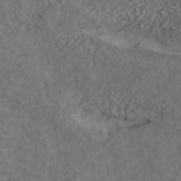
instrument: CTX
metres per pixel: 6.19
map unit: ANa
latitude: 45.6505
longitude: 46.0472
